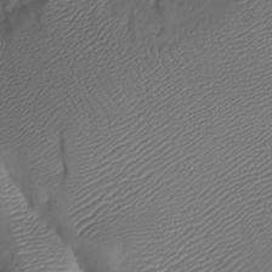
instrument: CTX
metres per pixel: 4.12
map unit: Htu
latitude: -6.8219
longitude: 155.1431
